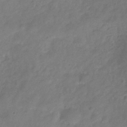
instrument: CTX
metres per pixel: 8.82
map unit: Hve
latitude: -32.7841
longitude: 92.3873
